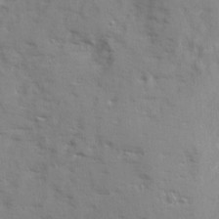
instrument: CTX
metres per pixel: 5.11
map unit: Ave
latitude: 12.7435
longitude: -101.7639
